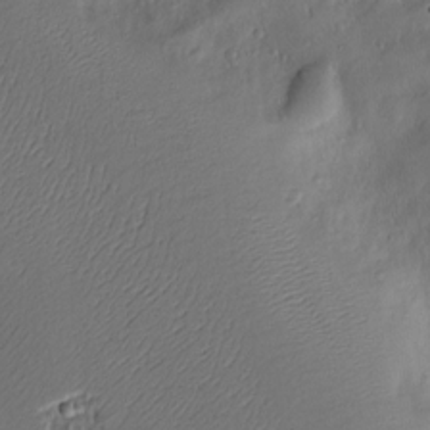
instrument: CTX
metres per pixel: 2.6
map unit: Nve
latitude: -9.8800
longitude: 173.3132
